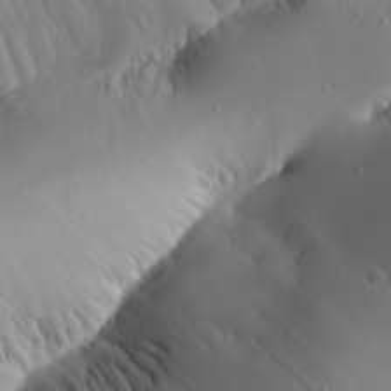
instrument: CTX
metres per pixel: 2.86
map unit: Aa
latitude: 25.5182
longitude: -144.5734
